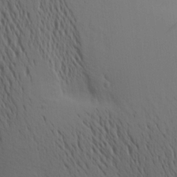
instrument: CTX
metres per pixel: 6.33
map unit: Aa
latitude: 19.6694
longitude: -143.9717
